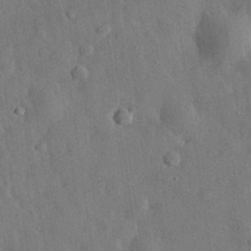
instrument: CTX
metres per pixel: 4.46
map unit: eHh
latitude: 30.9703
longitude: -77.4426
